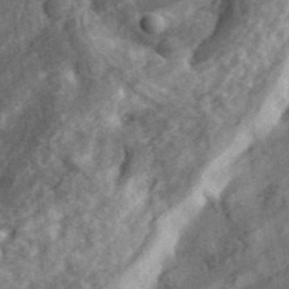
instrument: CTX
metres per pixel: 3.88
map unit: eHh
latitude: 36.9892
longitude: -79.8584
